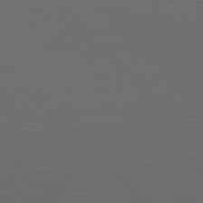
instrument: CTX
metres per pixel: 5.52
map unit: Hpe
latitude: 77.2159
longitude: -166.8191
